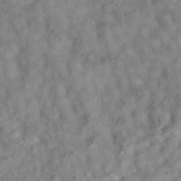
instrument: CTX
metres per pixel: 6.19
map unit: eAb
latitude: 35.8772
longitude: 115.3698
